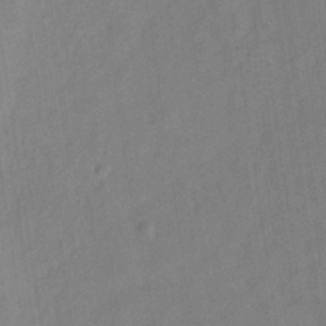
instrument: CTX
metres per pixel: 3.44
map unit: Hve
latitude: -32.8786
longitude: 92.2362
